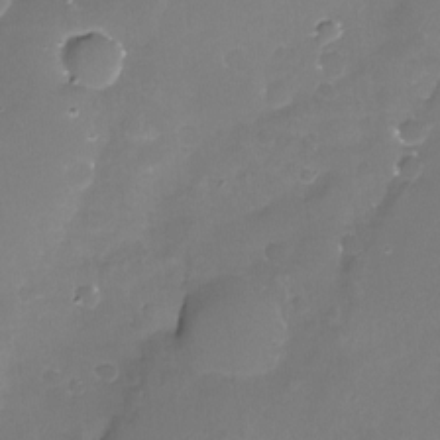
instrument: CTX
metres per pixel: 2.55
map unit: Nhu
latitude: -17.8990
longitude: -58.1011
